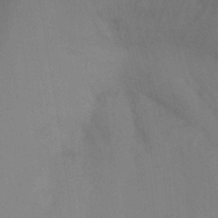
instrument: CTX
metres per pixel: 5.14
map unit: Ht
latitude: -8.6140
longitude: -31.4616
